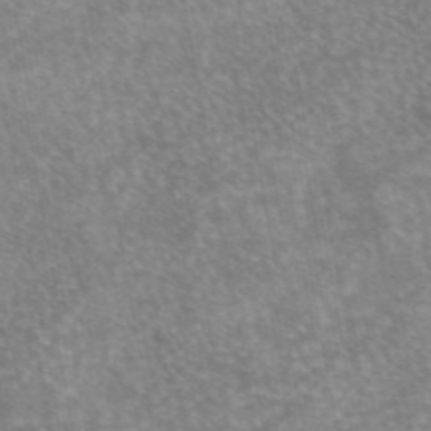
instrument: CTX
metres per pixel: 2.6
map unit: eAb
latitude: 45.5749
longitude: 105.7855
